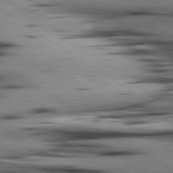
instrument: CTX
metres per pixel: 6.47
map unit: lApd
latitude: 80.4034
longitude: 161.7856
